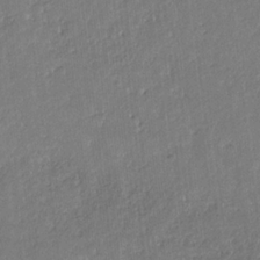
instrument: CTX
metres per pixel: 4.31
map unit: eHb
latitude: -29.7100
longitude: 65.8612
